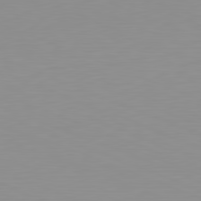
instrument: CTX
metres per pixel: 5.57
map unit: Hpe
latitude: -82.0283
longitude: 17.3699
